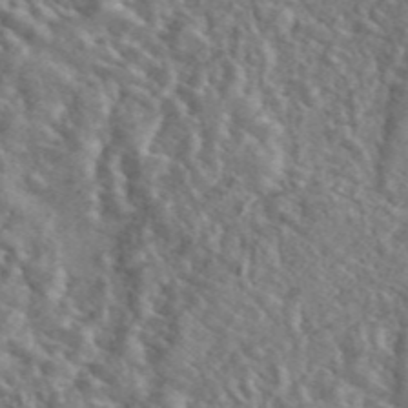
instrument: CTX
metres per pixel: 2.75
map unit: ANa
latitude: 46.4412
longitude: 27.2564
